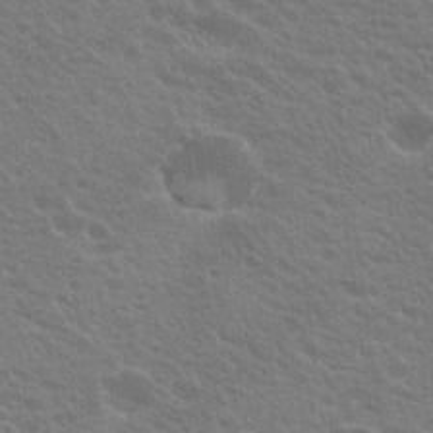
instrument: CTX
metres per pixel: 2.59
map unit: Hto
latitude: 23.3671
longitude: -35.4048
